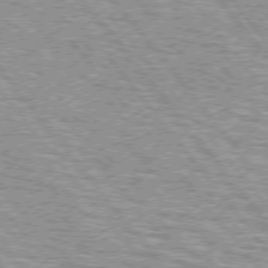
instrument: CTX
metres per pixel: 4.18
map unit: lApd
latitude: 74.8947
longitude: -76.5734
